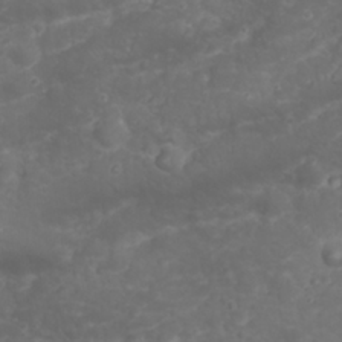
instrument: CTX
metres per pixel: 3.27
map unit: Nhu
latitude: 23.6505
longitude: -60.5734
